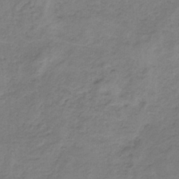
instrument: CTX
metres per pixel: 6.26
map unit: HNb
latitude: -33.2187
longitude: 58.8974
